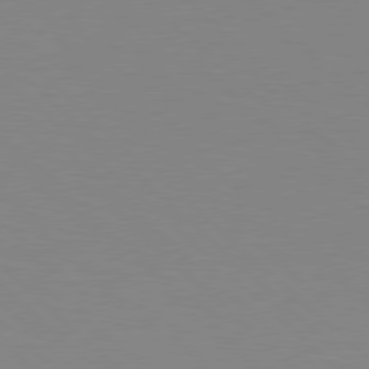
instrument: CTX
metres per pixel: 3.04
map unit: Hpe
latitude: 78.1011
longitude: -160.9325
